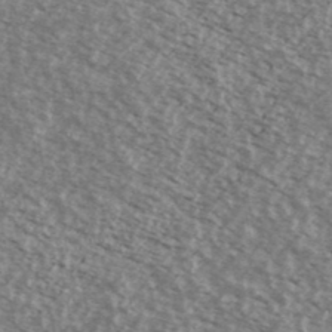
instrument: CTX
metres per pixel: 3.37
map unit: Ave
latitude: 38.8758
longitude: -111.2159
